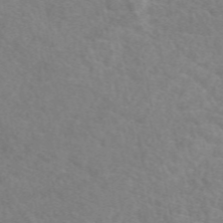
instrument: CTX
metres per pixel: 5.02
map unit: eAb
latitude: 50.2522
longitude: 111.3131
